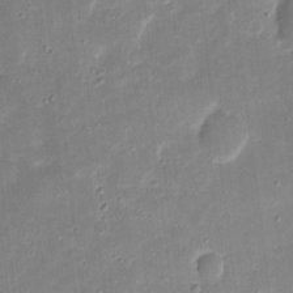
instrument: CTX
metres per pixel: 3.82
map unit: eHh
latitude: 8.7435
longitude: -72.1956
